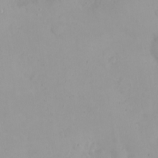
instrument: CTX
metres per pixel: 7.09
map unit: eHh
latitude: 23.9906
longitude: -64.4601
